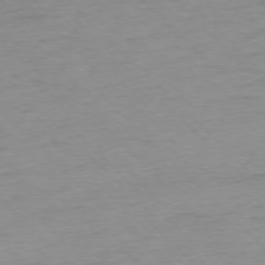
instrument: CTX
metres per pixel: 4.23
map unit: Ap
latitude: -77.4076
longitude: -82.4034
